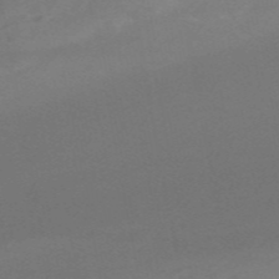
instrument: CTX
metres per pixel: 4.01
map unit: HNb
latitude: -55.0487
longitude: -44.3656
